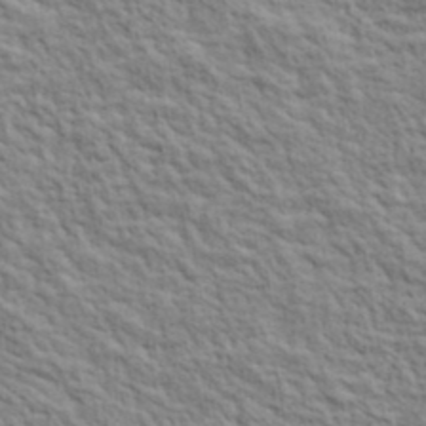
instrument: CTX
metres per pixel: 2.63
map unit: lHvf
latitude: 39.1214
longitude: -89.4805
